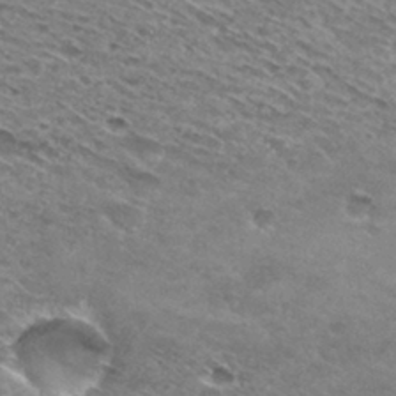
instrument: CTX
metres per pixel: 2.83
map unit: Hto
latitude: 30.2712
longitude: -46.1956
